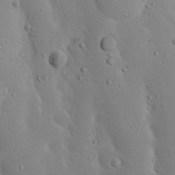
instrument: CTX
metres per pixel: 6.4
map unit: Nhu
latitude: 23.5182
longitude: -72.5735
